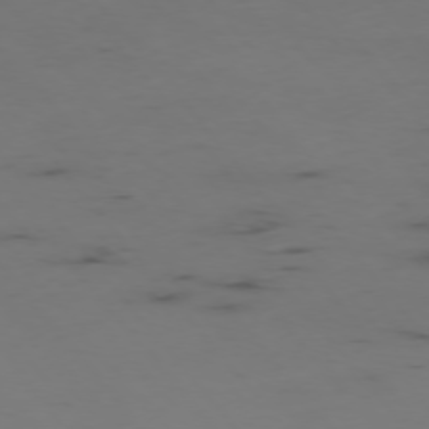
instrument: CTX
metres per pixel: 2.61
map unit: Hpe
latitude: -76.0472
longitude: -17.5938
